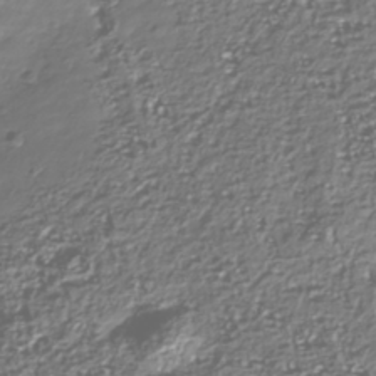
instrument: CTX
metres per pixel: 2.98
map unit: Nhu
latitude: -40.3873
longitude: -82.5356
